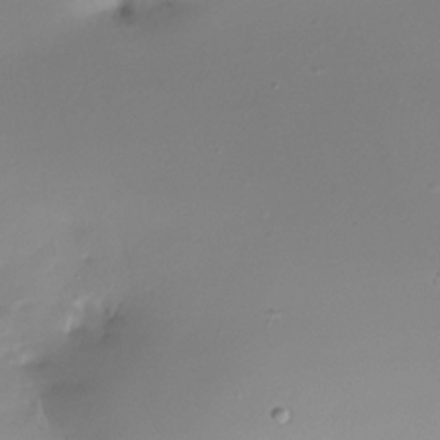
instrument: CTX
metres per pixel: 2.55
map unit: Nhe
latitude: -31.7666
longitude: -117.2348
